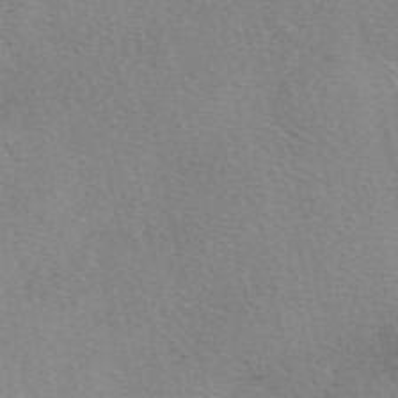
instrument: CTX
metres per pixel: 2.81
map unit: eAb
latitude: 49.9150
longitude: 109.4076
